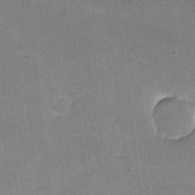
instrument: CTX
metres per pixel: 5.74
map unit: lHvf
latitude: -10.5952
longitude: -100.8191
